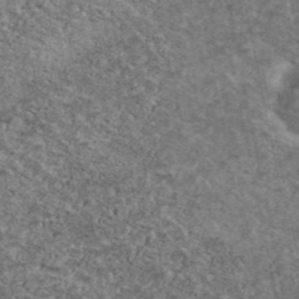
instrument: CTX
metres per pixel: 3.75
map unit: Ave
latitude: 41.2725
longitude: -108.5923
